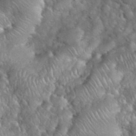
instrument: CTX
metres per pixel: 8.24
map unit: eHh
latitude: 38.7813
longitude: -57.4615
